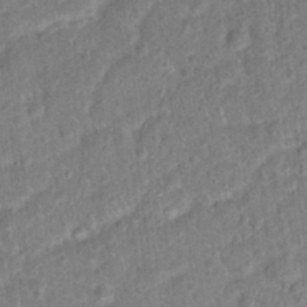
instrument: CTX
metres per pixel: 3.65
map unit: Hto
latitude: 14.8380
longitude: -38.5735
